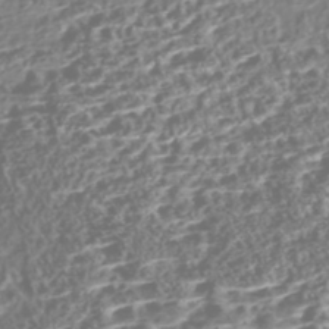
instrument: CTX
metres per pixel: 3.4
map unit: Nhe
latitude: -47.2565
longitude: -172.7435
